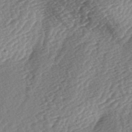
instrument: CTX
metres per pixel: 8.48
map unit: lAa
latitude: -2.9163
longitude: -127.3860
